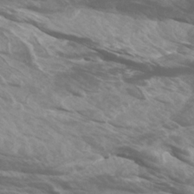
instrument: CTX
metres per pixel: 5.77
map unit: Htu
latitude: -5.5021
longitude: -75.4993
